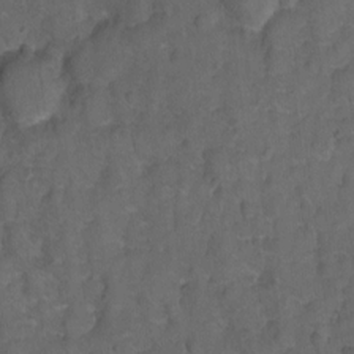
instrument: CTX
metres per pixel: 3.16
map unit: Hto
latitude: 4.6113
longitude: -31.5560
